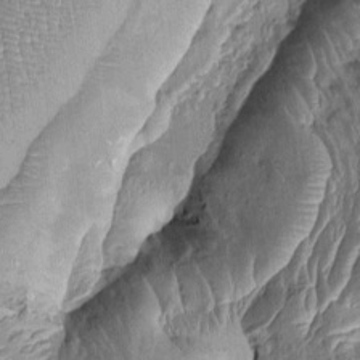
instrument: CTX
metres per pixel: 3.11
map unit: Ht
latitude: -0.0661
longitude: -14.3468
